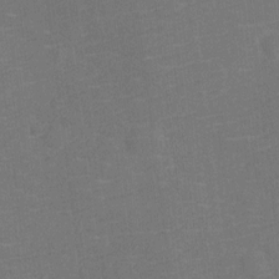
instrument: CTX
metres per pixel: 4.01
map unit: Ht
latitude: -12.0661
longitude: -25.2537
